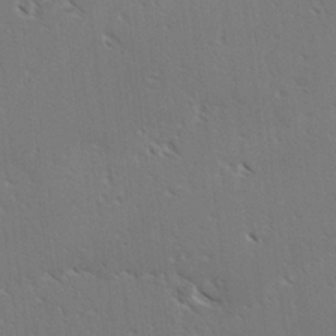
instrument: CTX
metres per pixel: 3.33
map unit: lAvf
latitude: -3.7099
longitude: -113.2159
